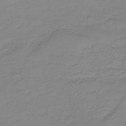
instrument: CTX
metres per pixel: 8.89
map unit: lHb
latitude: -35.7289
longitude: 71.7667
